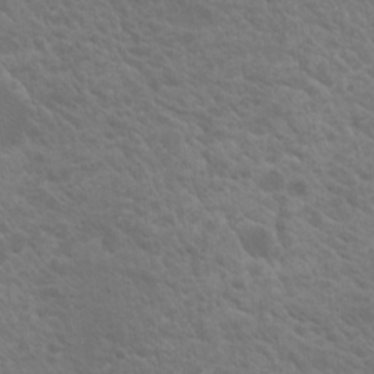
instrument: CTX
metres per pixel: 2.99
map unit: Nhu
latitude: 17.2726
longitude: -33.2159
